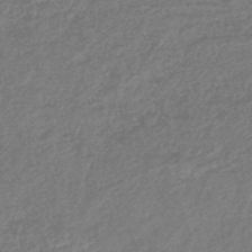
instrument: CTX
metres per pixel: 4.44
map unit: lHb
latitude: -42.6707
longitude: 69.5399
